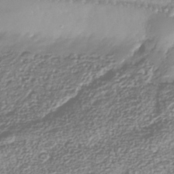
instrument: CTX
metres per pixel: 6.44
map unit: Nhu
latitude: -40.8219
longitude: -83.7449
